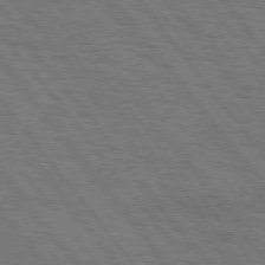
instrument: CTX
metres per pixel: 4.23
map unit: Hpe
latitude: 75.3293
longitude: -153.0648
